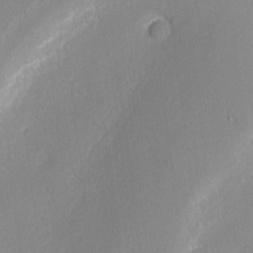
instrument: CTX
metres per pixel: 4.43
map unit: Nhu
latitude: 1.9906
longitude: -77.5371
